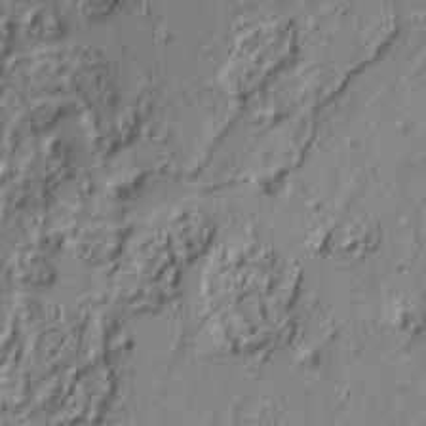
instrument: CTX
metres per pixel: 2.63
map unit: Ht
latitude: 7.4804
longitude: -77.7260
